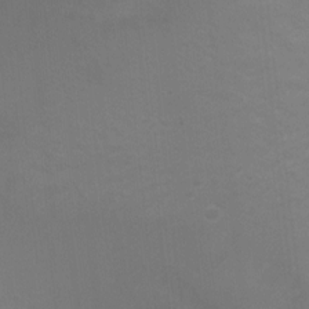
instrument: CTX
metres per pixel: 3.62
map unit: Ht
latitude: 0.4790
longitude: -38.1956
